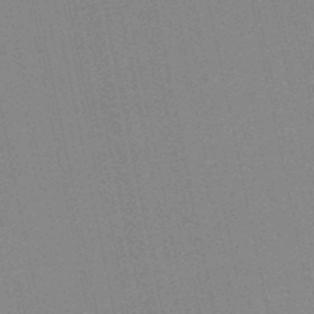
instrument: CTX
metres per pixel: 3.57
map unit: HNb
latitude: -48.1039
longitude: 58.9730
